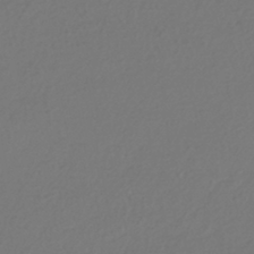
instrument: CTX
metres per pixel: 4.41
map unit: HNhu
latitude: -42.6329
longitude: 96.8030
